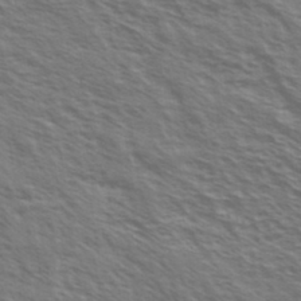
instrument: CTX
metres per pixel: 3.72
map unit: Ave
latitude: 37.9150
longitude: -109.7071
